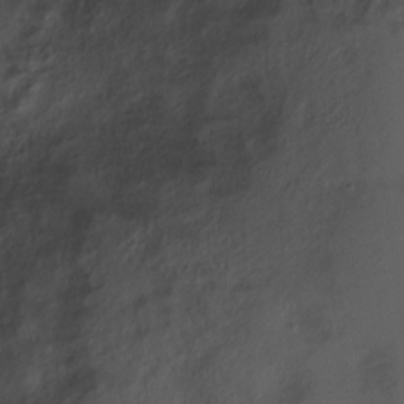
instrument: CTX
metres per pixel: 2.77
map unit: Nve
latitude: -18.1606
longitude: 107.7289
